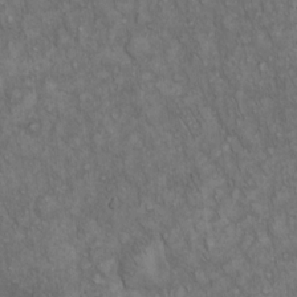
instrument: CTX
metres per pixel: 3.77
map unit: Hto
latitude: 15.7261
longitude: -56.7057
